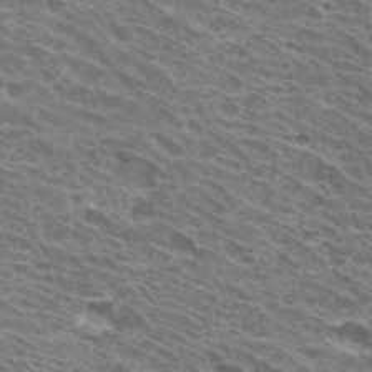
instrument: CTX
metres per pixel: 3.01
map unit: Hto
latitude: 31.8962
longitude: -42.4790
